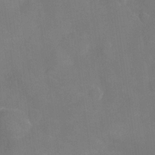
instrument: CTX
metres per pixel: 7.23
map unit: Hve
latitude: -31.6533
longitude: 95.3131
